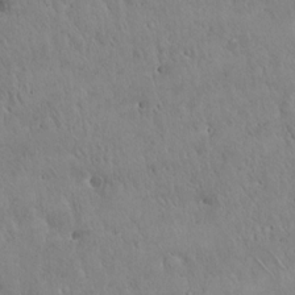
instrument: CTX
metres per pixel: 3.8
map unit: Hto
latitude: 17.5371
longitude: -59.2726
